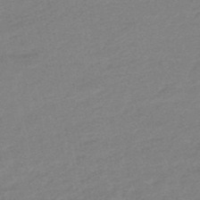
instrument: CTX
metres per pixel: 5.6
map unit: eHb
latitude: -48.4818
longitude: 86.5385
